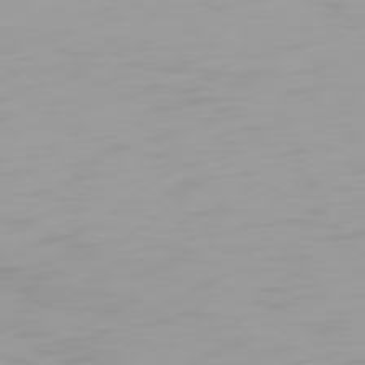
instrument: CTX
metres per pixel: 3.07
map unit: Hpe
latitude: 77.2348
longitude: -163.4616
